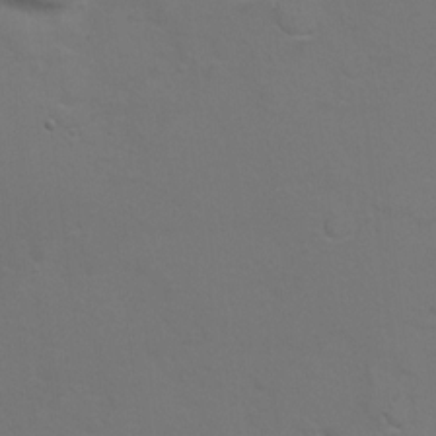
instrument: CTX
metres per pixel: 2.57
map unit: Hto
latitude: 8.7624
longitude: -31.2348
